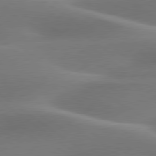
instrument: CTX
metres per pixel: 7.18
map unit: lApd
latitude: 79.7072
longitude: -91.2159
